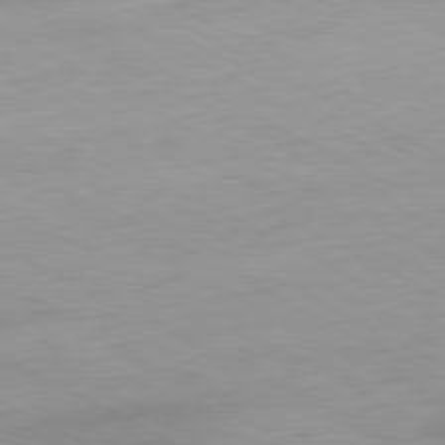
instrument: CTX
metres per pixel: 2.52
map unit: Hpe
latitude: -80.9542
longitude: 15.8612
